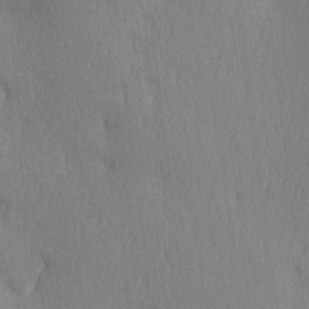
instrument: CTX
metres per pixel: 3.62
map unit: Ave
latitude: 3.0080
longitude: -112.1389
